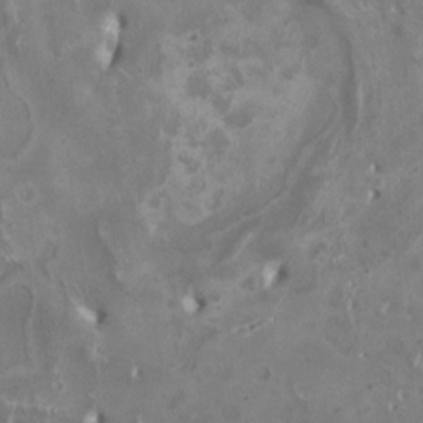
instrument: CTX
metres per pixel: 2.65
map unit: HNhu
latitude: 3.2915
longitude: -3.5560
